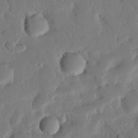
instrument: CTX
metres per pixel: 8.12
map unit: eHh
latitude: 25.3859
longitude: -80.7435
